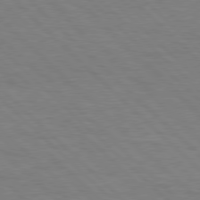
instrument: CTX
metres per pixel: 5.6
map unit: Hpe
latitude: 77.6316
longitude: -155.1970
